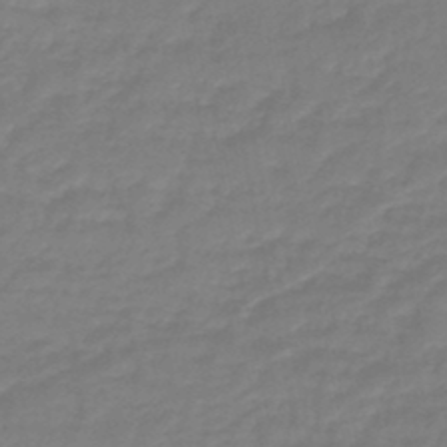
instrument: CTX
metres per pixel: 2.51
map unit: eHb
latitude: -46.0850
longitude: 81.5399
